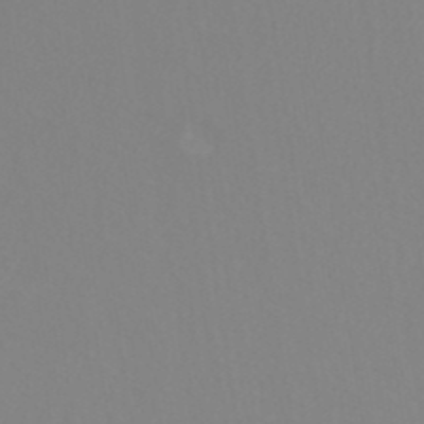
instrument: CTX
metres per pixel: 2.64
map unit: ANa
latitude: 38.4223
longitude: 23.7667
